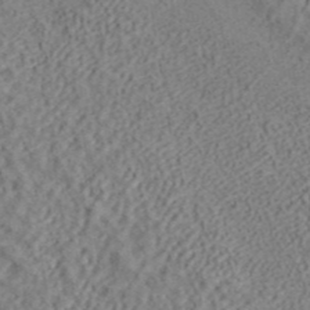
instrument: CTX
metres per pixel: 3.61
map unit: ANa
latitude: 42.1200
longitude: 18.6141
